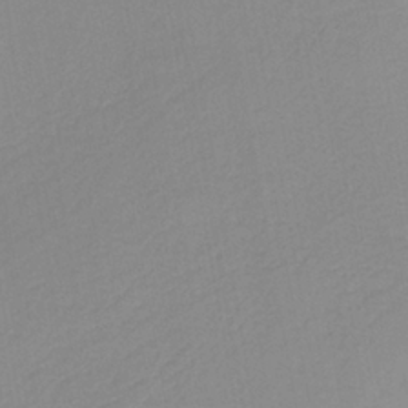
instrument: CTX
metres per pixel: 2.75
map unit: HNb
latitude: -35.5021
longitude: 51.7100
